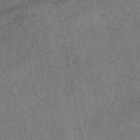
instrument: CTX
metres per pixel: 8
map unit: eAb
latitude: 47.8773
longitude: 103.1809
